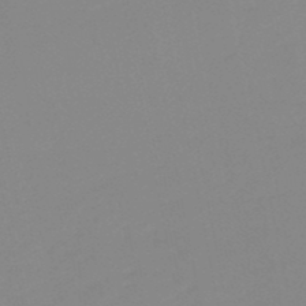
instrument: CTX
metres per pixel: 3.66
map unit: lHb
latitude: -49.2376
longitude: 80.6708
